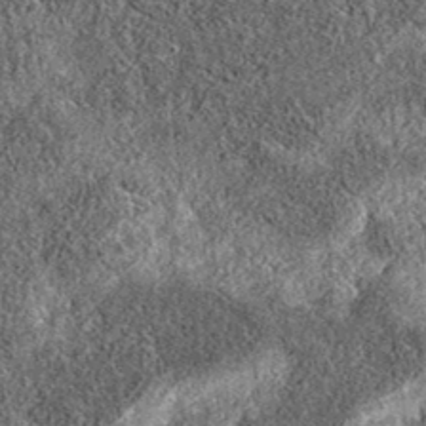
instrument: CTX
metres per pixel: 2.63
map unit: eAb
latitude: 36.3278
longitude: 106.9542
